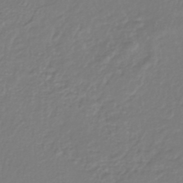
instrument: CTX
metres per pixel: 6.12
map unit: HNhu
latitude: -46.1039
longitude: 98.7841
